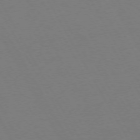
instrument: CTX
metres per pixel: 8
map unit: Hpe
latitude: 72.7058
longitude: -127.5182
